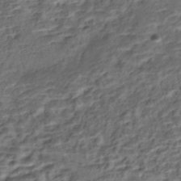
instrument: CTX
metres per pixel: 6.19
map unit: Nhe
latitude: -46.4251
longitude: 153.5021
